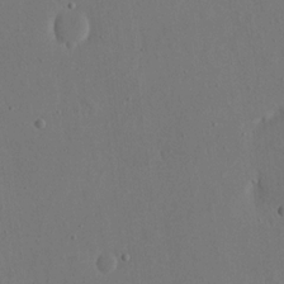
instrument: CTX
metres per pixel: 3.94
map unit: eHh
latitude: 16.2145
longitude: -70.0255
